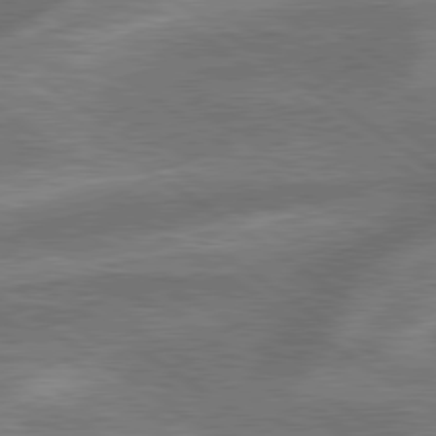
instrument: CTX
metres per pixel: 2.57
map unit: lApd
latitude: 79.6694
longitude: -171.5560
